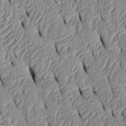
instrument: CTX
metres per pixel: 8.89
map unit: Htu
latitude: 1.7827
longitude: 149.0487
